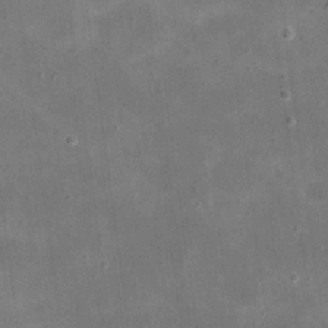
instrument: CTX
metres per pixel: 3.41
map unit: eHh
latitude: 20.9892
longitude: -66.3845
